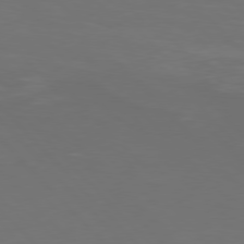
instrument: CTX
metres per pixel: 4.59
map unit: Hpe
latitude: 77.2915
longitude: -168.8947
